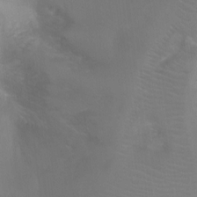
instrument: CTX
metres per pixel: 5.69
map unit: Ht
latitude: -4.6140
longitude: -28.4412
